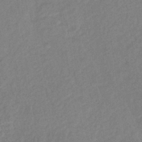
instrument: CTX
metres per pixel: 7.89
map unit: lHb
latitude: -37.5210
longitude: 68.7463
